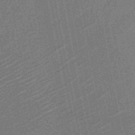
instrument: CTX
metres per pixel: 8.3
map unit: HNb
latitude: -53.3320
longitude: -49.1970
